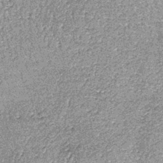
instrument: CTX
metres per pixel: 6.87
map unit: lHb
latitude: -38.8786
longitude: 66.9920
